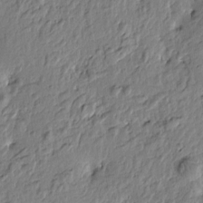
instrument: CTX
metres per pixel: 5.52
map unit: Htu
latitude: -2.9730
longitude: 179.3509
